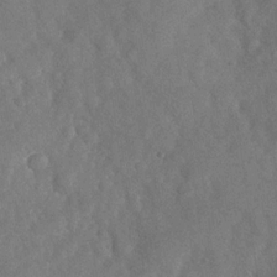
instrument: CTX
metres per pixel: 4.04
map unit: Nhu
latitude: -29.6911
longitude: -60.5545
